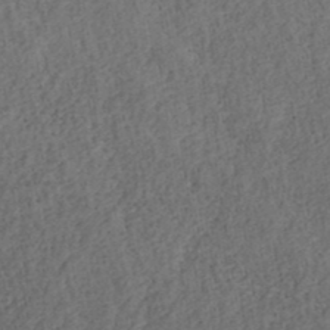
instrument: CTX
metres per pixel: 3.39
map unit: ANa
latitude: 39.7638
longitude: 18.1228
